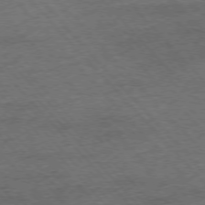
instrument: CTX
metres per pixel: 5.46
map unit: Hpe
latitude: -76.3306
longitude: -14.1389
